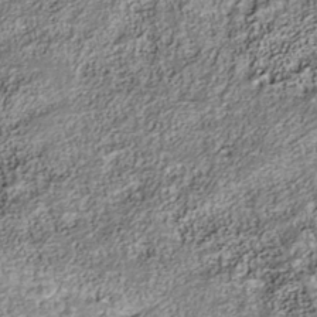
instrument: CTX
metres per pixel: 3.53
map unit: Nhu
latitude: -40.8597
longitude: -84.0255
